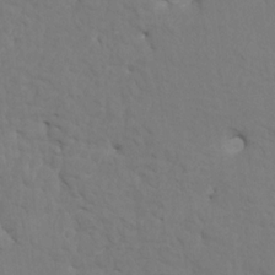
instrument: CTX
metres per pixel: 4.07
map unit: HNhu
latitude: 7.2915
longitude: -4.3845
